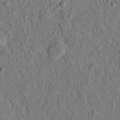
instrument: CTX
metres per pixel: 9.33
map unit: eHh
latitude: 25.2725
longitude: -78.5546
